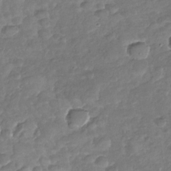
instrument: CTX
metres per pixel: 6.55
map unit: Nhu
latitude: -30.5762
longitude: -59.9339
